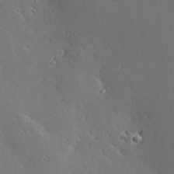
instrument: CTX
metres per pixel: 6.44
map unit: Hve
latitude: 27.9339
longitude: -93.0080
